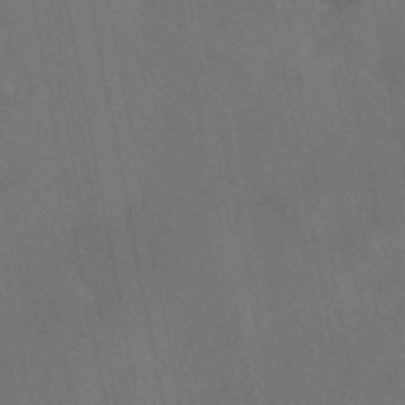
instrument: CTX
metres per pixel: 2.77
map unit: eAb
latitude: 46.4223
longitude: 113.8800
